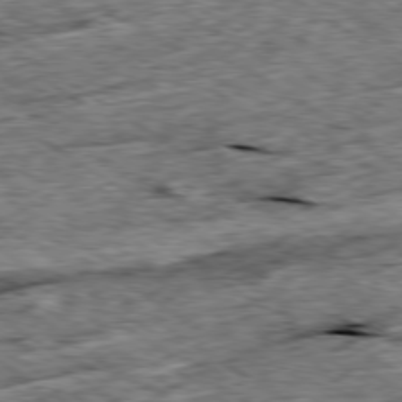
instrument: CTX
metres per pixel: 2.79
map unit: Ap
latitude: -79.5399
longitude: -84.7246
